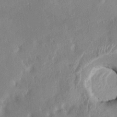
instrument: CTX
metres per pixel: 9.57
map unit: HNhu
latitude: 7.0836
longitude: -2.7435
